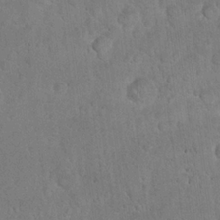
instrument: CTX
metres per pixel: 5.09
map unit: eHh
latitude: 22.2145
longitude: -58.7246
